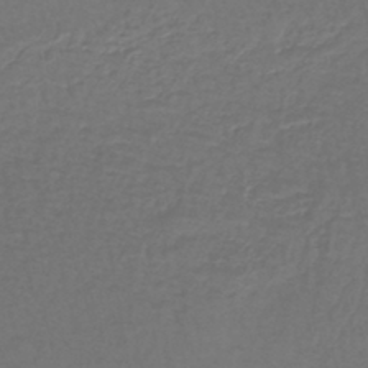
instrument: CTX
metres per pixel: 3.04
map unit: lHb
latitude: -43.7099
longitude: 57.5399
